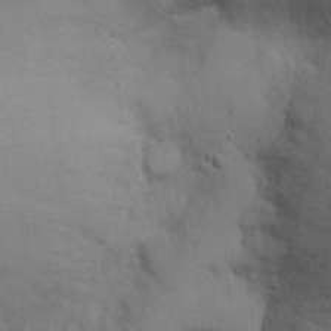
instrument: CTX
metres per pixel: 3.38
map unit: Hto
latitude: 12.3656
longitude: -56.6679
